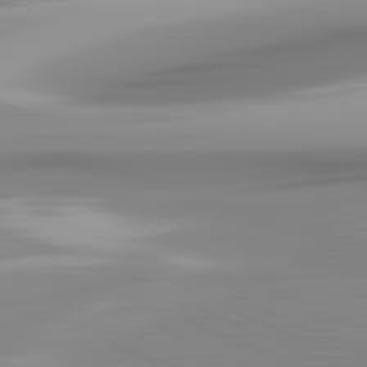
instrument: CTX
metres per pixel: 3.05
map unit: lApd
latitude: 81.8772
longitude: -168.4412
